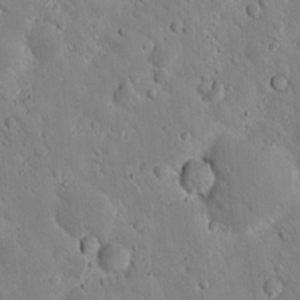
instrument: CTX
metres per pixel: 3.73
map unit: lAvf
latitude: 9.8395
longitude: 168.7463
